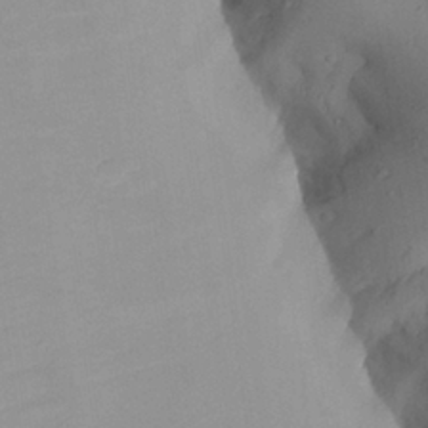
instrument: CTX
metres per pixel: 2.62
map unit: Aa
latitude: 28.0444
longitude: -133.6694
